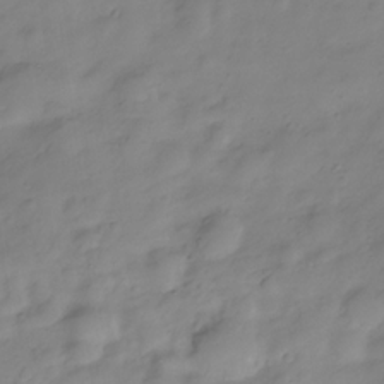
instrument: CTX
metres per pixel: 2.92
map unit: Hve
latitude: -28.8786
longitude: 93.8422
